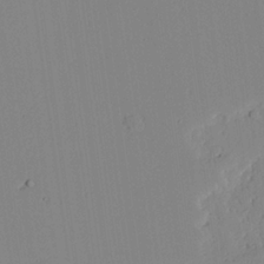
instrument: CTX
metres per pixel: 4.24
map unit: lAvf
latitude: 25.3670
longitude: -111.1592
